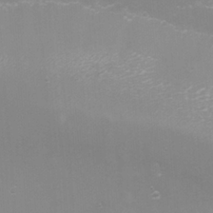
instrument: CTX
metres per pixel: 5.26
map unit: eHh
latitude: -4.5762
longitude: -75.0647
